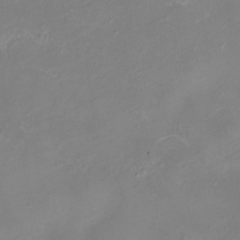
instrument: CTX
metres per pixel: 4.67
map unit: eHh
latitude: -6.7463
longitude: -77.9339
